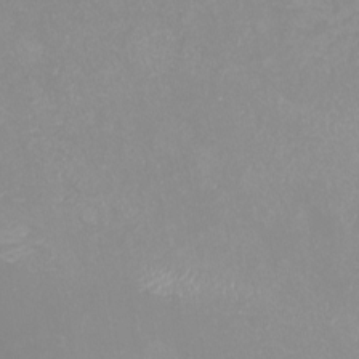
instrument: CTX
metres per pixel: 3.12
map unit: eHh
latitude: -7.4454
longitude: -77.4993
